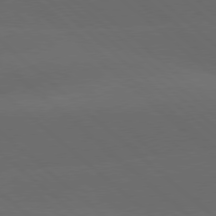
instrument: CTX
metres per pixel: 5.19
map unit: lApd
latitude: 78.0255
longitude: -56.3845
